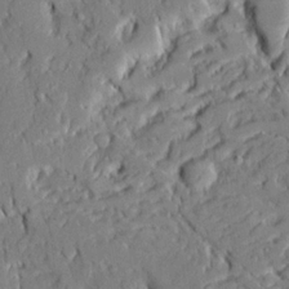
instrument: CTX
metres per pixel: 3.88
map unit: Ave
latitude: 22.0255
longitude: -129.4804
